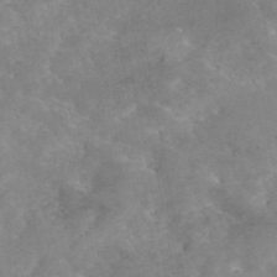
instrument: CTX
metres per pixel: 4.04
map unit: eAb
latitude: 45.6505
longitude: 126.2172
